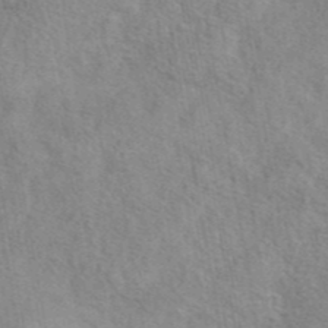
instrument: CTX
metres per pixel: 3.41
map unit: eAb
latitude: 42.5546
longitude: 107.5210
